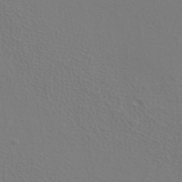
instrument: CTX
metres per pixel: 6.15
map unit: ANa
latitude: 39.0458
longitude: 20.7841
